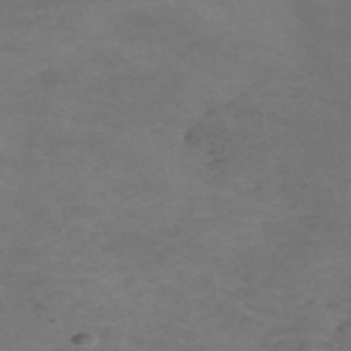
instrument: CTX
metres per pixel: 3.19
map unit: Nve
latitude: -59.1809
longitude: 59.7099
